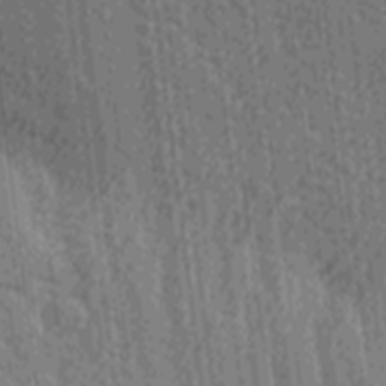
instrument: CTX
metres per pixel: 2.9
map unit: Ave
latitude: -7.3320
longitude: -123.2537
